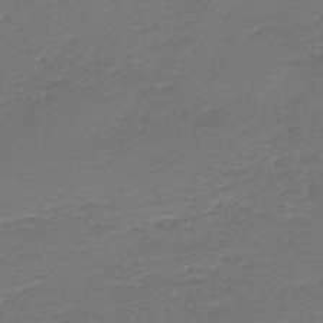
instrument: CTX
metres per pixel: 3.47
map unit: HNb
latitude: -48.6519
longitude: -41.6504
